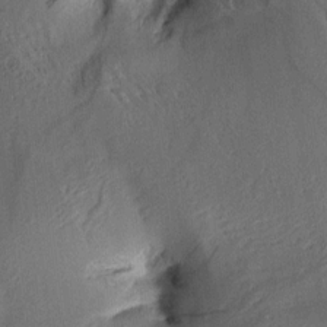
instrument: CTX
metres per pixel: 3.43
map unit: Aa
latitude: 10.0444
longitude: -142.8569
